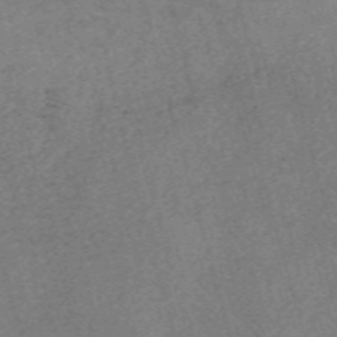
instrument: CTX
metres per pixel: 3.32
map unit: Nve
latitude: -59.6154
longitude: 63.9178
